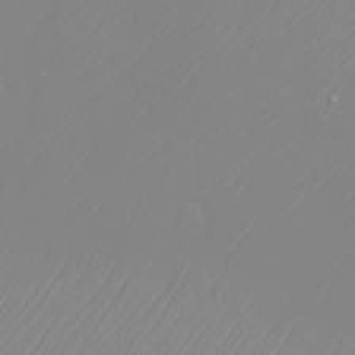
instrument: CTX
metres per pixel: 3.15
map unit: eHh
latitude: -6.1039
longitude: -88.2334
